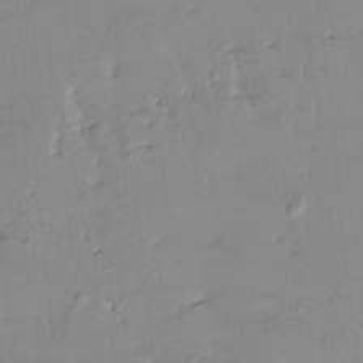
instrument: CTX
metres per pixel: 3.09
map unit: HNhu
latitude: 4.3278
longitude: 14.0283
